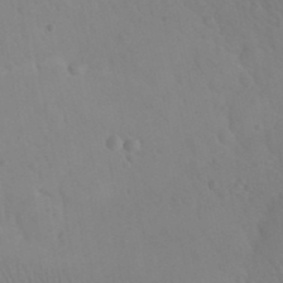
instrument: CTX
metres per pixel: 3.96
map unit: eHh
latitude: 24.8946
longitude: -66.3467
